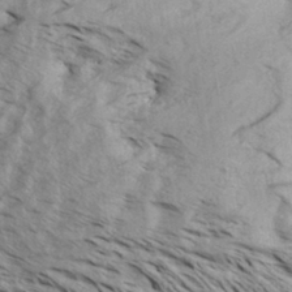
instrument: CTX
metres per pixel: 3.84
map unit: Aa
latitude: 32.8947
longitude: -137.8961
